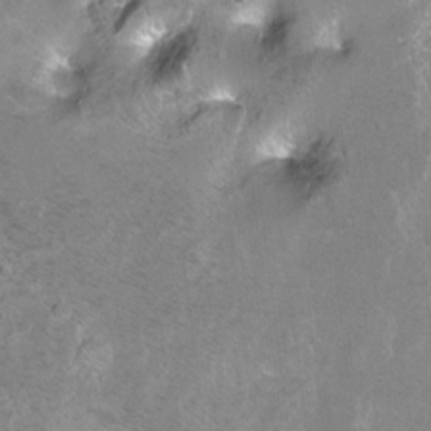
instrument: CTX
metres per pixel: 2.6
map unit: Ht
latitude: -6.6707
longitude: -36.3656
